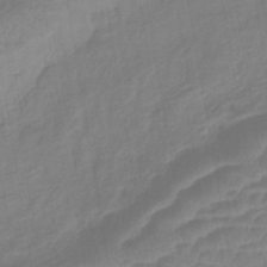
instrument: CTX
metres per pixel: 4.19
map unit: lHb
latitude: -40.7463
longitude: 77.4265
